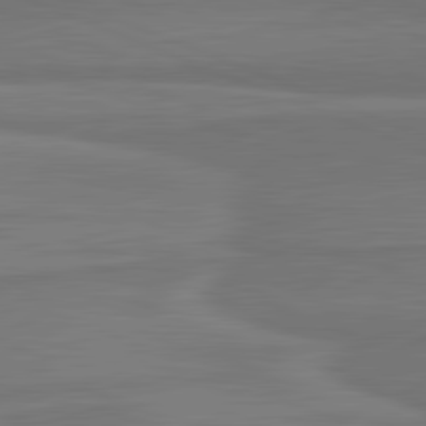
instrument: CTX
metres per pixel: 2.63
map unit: lApd
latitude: 81.9339
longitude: 168.1794
